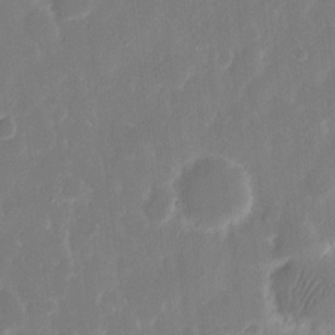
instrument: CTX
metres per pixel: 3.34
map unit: eHh
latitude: 12.1200
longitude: -72.4790
